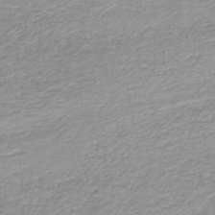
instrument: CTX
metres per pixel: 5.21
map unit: HNb
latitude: -50.4062
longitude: -47.8395
